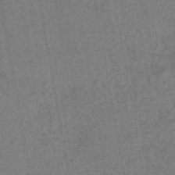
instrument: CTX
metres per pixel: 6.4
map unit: lHb
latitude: -43.6721
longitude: 72.8030
